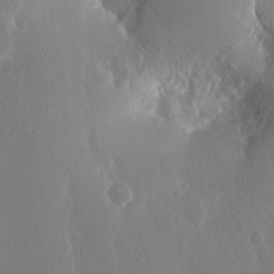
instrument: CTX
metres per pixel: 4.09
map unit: eHh
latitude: 17.0836
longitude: -70.1578
